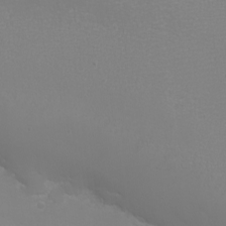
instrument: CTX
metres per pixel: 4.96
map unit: eHh
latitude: -6.6518
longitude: -79.2537
